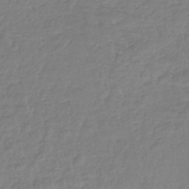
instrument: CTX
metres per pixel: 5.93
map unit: lHb
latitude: -44.6707
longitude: 67.9745
